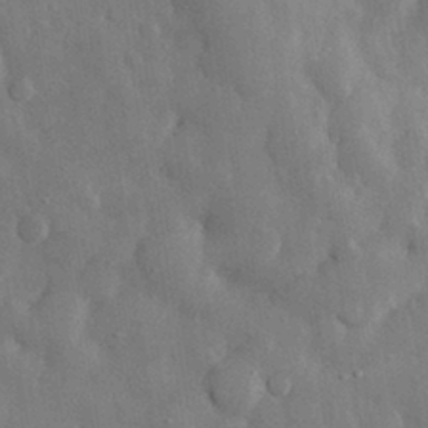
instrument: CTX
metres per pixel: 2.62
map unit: eHh
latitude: 29.7260
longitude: -79.2537
